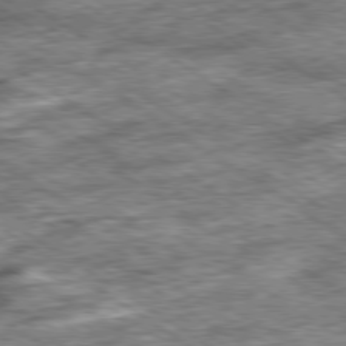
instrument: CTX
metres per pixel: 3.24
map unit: Ap
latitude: -79.9178
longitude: -75.2537
